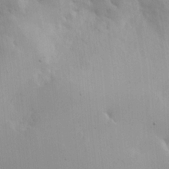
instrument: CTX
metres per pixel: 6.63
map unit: Hve
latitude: 17.4237
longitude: 150.7652
